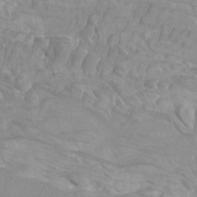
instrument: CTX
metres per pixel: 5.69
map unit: Htu
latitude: -9.6344
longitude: -75.5371
